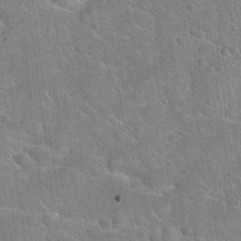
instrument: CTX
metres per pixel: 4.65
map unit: Hto
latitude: 20.4790
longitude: -51.0080
